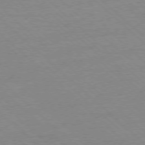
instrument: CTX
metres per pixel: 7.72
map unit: Ap
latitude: -78.1228
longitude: -85.3104
